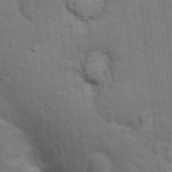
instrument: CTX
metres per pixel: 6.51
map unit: Nhu
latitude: 15.5749
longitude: -30.0822
